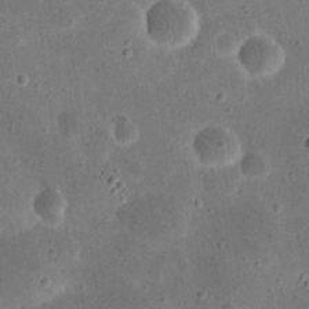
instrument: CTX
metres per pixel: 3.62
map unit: eHh
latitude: 21.1781
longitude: -66.0633
